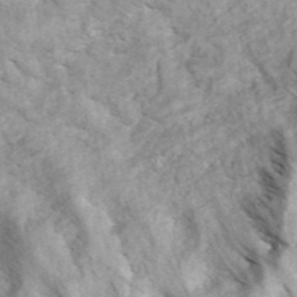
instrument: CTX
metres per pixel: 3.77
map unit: ANa
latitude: 45.4993
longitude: 30.2172
